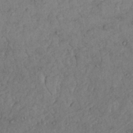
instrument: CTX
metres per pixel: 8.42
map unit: Nhu
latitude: 22.2333
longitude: -69.8395
